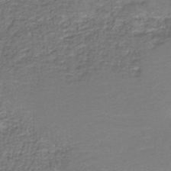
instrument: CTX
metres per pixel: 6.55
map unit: HNb
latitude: -37.4832
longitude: 51.0864
